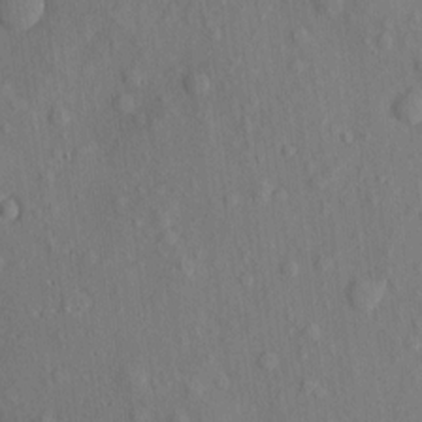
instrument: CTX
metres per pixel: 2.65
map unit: eHh
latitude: 4.9136
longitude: -73.4049
